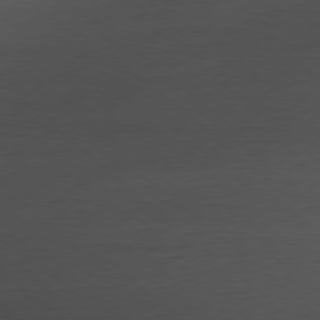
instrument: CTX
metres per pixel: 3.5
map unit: Ap
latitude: -78.8030
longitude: -70.7813
